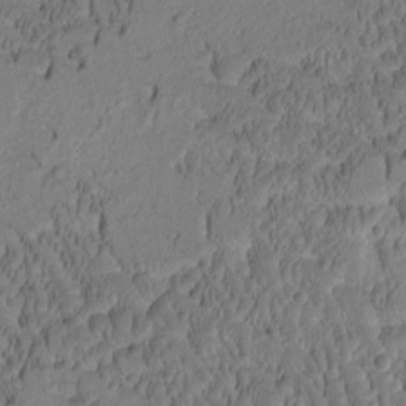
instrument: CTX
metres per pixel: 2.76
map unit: Htu
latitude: -2.3495
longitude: 172.0472
